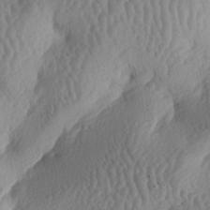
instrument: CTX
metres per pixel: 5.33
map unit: lAa
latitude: -6.1794
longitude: -128.3278
